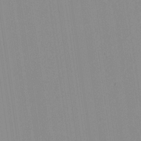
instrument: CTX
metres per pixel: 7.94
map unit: Aa
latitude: 25.3292
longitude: -137.5371
